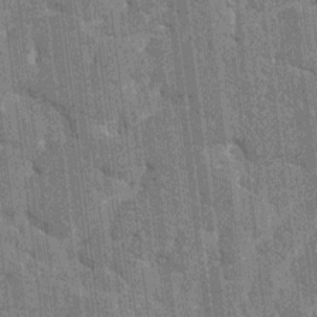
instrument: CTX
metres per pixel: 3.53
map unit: HNhu
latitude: 7.3293
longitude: -5.9339
